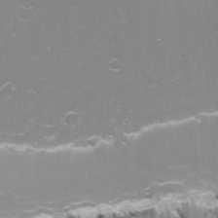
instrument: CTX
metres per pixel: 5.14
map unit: Nhu
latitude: -4.5573
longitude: -75.2159
